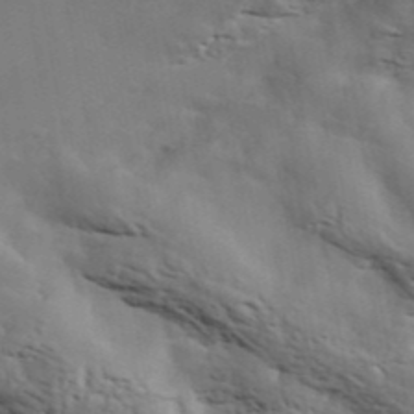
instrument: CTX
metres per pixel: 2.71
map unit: ANa
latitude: 42.9703
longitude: 48.4251
